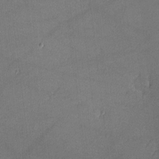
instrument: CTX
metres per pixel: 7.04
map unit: lHvf
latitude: -11.8800
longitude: -102.7624
